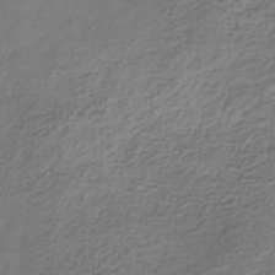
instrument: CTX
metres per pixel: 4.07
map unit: eHb
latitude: -30.5007
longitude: 71.2187
